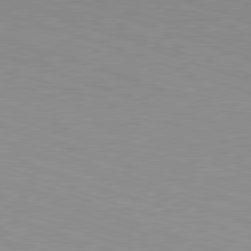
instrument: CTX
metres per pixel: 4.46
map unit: Hpe
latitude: -82.4440
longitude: 6.1417
